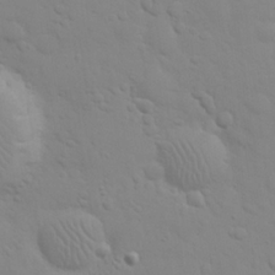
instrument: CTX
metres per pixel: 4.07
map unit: eHh
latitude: 24.9324
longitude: -65.6316
